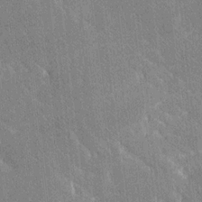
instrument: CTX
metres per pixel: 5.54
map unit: Ave
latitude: 20.0633
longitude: -137.6127
